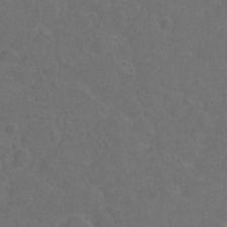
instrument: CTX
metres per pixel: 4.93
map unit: Hto
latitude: -2.4628
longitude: -34.9324
